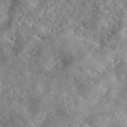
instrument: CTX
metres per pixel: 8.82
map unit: eAb
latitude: 44.9325
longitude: 128.4251
